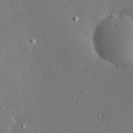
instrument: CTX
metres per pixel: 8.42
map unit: Hve
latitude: 27.3104
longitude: -92.2333
